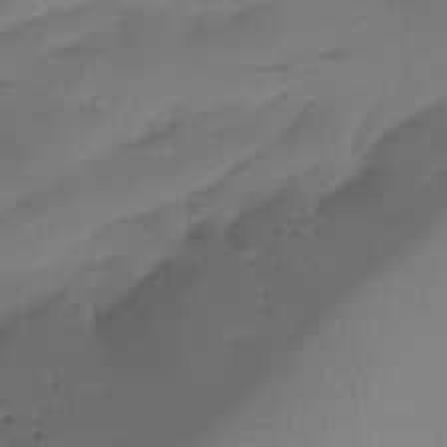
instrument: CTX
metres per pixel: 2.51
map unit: Htu
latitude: -15.3510
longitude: -46.3279
